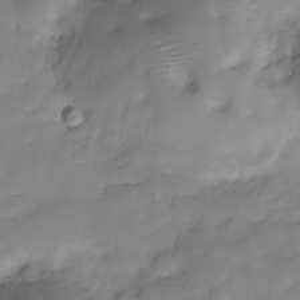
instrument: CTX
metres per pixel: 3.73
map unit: Hve
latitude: -28.9164
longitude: 91.7478
